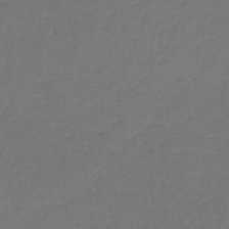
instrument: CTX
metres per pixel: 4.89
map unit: lHb
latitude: -42.1038
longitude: 72.5196
